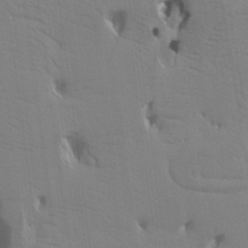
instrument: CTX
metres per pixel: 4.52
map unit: Aa
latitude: 17.5182
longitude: -143.4993
